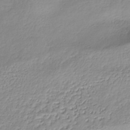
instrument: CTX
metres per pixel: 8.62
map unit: HNhu
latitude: -36.9730
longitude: 32.6708
